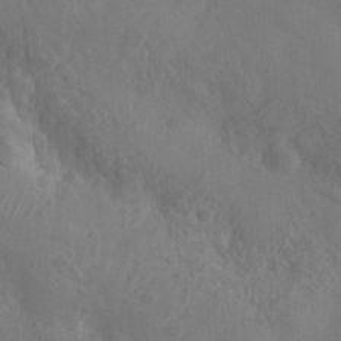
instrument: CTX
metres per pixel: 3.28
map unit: Nhu
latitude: 6.6868
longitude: -19.8394
